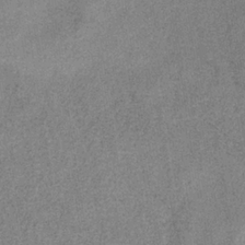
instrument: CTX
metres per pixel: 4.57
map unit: HNb
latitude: -33.8423
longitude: 54.1039
